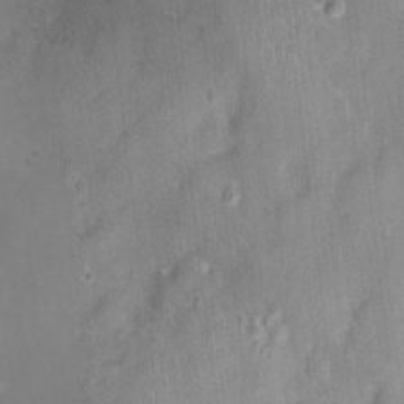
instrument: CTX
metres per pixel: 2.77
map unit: Nhu
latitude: 1.6505
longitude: -14.6302
